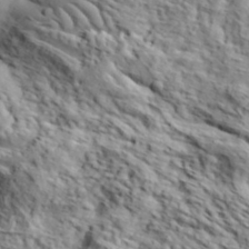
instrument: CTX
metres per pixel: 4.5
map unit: eHh
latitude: 37.1781
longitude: -80.8191
